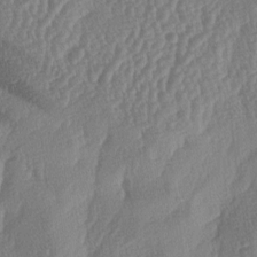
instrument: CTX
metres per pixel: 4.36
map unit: lAa
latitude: -5.4643
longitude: -130.3468
